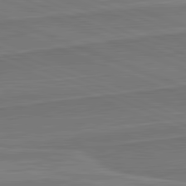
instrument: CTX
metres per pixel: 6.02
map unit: lApd
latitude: 82.2711
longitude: 141.5399
